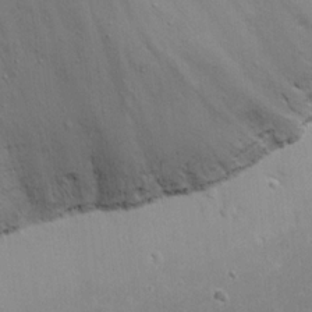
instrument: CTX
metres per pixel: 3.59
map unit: eHh
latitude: 18.4790
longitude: -72.5546
